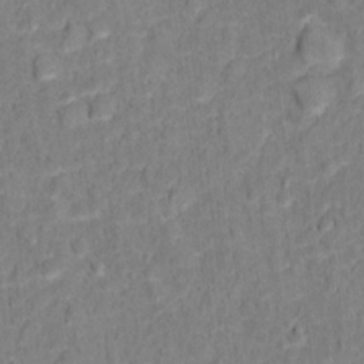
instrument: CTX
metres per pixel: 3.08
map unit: Hto
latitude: 12.2145
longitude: -38.2522
